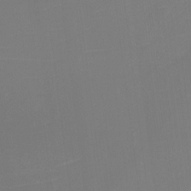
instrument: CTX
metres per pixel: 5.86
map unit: eHh
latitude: -6.4062
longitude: -78.2901
